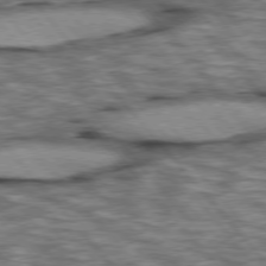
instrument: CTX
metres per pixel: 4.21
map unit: lApd
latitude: 76.2522
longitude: -49.3293
